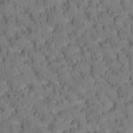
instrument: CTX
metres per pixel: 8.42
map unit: Htu
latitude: -3.5399
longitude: 172.9164
